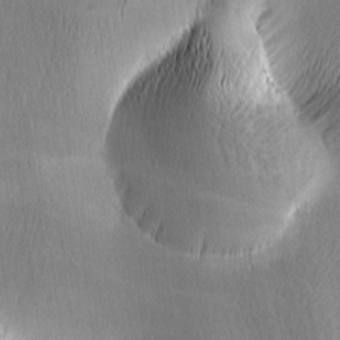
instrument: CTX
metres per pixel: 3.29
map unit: lAa
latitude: -5.2187
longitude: -121.5371
